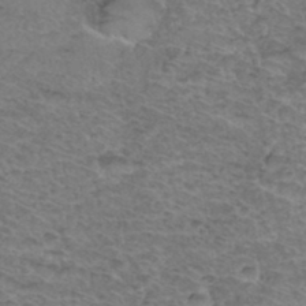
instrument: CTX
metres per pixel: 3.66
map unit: Hto
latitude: 36.6113
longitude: -47.0459
